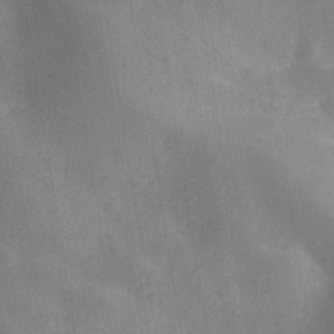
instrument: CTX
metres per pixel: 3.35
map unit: Nhe
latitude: -40.4440
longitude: -99.9339
